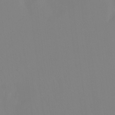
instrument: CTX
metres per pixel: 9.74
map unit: Ht
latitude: -13.1809
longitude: -50.3845
